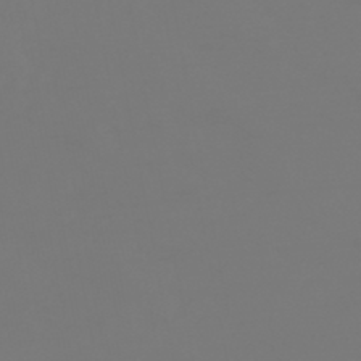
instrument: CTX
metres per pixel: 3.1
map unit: HNhu
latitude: -46.6896
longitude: 90.7275
